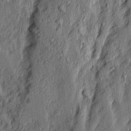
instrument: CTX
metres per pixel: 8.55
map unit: Ave
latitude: 15.4805
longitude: -137.5560
